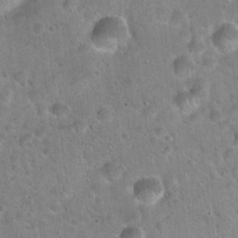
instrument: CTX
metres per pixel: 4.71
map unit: Hto
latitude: 21.9717
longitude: -52.9892
